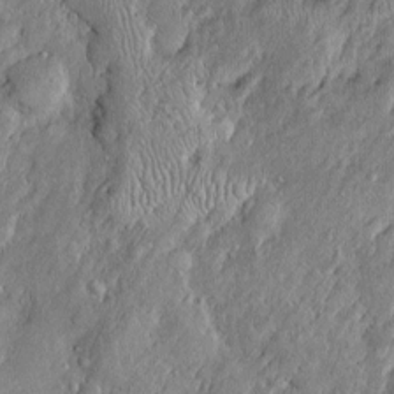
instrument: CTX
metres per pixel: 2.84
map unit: Htu
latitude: -6.2550
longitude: 158.3684
